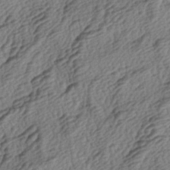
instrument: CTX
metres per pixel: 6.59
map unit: lAa
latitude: -3.9556
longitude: -123.4804
